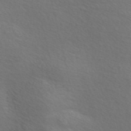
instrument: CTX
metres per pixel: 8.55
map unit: Nve
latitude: -56.2928
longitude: 52.8785
